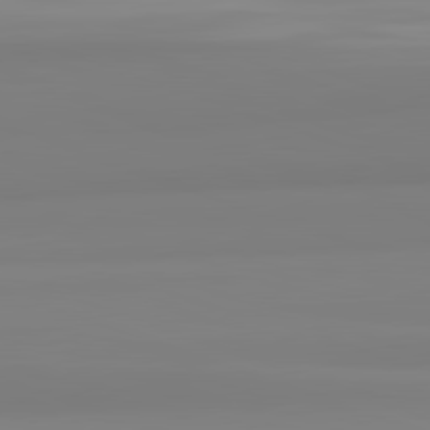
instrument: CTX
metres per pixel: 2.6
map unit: lApd
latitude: 82.5167
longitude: 173.4832
